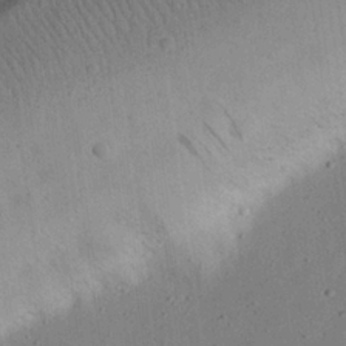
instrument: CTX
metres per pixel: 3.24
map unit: eHh
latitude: 24.2522
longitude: -68.9325
